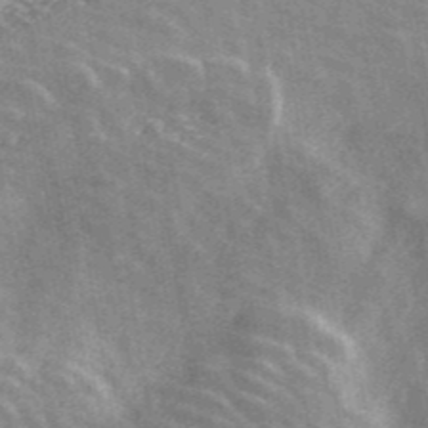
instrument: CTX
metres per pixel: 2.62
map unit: ANa
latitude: 44.3089
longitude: 47.1431
